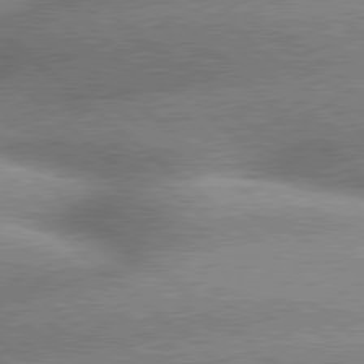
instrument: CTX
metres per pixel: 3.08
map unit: lApd
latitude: 79.7261
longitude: -148.2334
